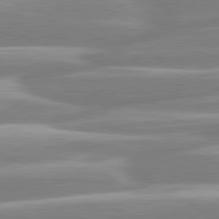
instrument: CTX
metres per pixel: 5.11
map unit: lApd
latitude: 80.5546
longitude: -130.3468
